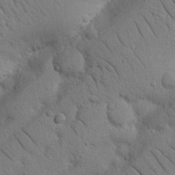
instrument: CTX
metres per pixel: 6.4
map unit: Nhu
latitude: 22.2145
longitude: -74.7813
